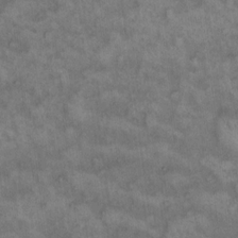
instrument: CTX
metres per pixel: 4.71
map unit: eHh
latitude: 14.0255
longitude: -64.3278
